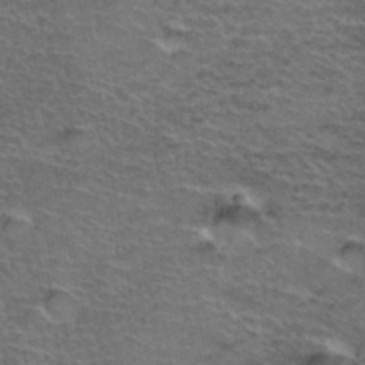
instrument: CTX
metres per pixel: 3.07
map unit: Hto
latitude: 37.3104
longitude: -43.7072
